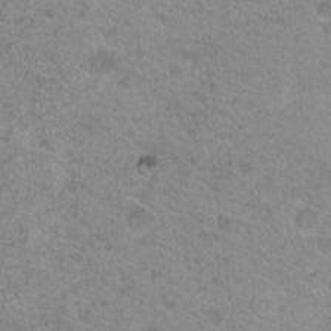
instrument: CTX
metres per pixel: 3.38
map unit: Nhu
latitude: 18.8191
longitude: -31.4049
